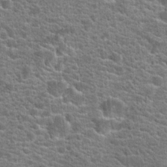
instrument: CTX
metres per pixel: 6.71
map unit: Hto
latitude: 21.0648
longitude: -44.3089
